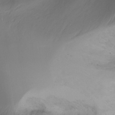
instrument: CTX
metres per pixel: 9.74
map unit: Ht
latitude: -17.2943
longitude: -46.2145
